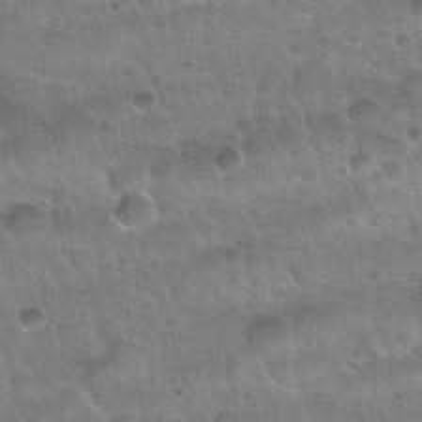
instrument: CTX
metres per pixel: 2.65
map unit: Nhu
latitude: 30.3845
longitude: -53.3671
